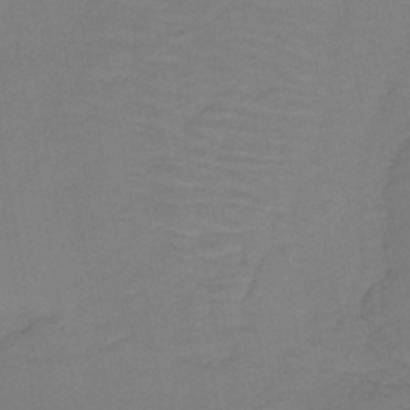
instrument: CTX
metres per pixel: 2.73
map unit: lHb
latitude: -42.4440
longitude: 53.0864
